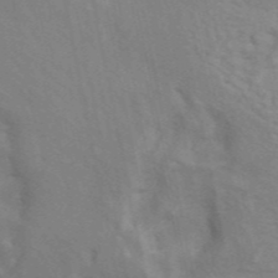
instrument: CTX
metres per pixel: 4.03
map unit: ANa
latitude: 45.5560
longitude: 25.7666
